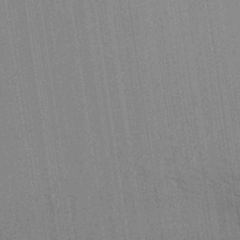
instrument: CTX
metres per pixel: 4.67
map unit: Aa
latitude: 32.2900
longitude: -139.8016
